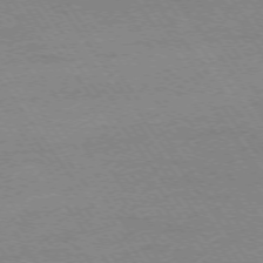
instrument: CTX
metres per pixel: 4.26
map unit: Ap
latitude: -74.4062
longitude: -82.9891
